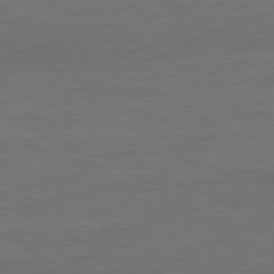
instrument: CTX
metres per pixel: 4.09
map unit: Ap
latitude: -81.3699
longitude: -85.6316
